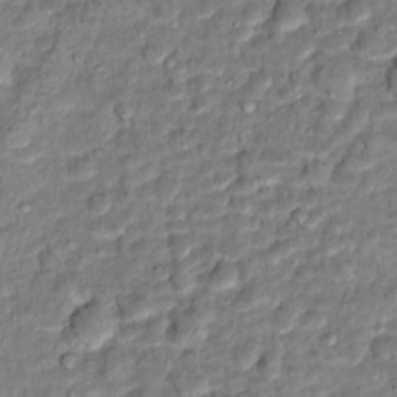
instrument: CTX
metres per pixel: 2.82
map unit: Hto
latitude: 12.2523
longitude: -37.9339
